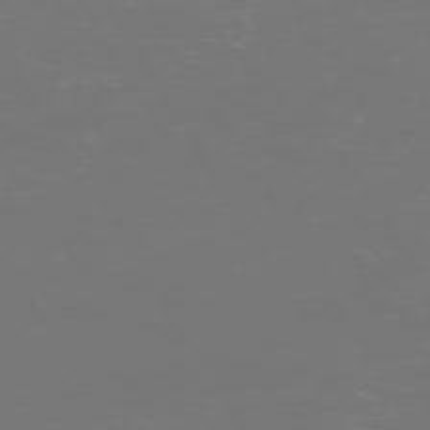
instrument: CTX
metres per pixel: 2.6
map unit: Hpe
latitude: -73.6155
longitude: 4.7652
